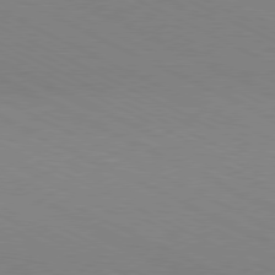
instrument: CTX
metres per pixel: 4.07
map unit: Hpe
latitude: -81.3132
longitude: 13.1998
